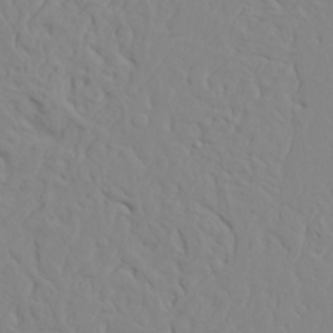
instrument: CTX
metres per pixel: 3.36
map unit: Ave
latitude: 23.9906
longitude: -132.9892
